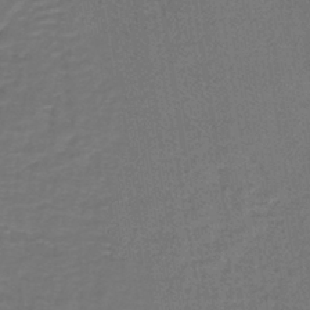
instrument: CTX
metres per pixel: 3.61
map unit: lHb
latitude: -39.9556
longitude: 58.2172
